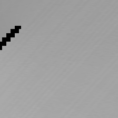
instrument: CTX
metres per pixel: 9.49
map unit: Hpe
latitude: 77.0269
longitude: -138.4034
